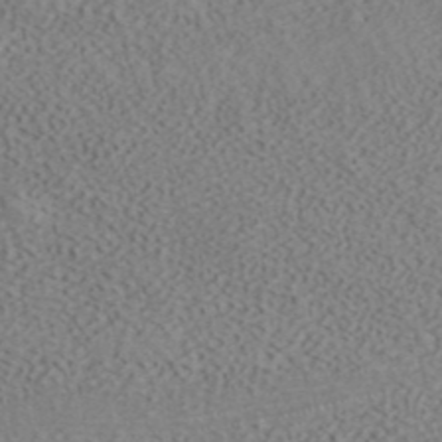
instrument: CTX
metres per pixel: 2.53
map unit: ANa
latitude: 39.0080
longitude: 21.0486
